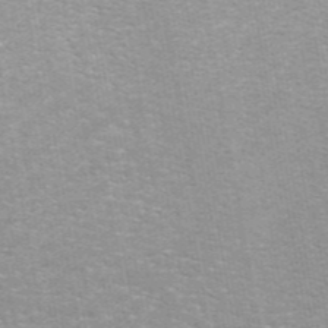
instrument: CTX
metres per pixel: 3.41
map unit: ANa
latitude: 45.4426
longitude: 30.3117
